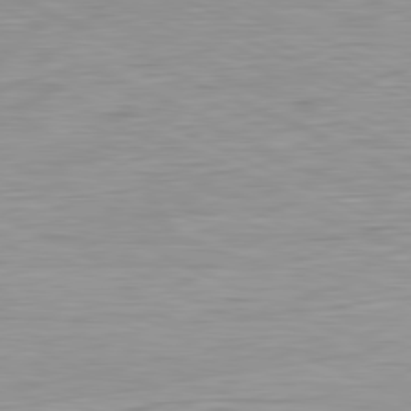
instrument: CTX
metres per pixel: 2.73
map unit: Ap
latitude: -81.7100
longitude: -77.3103
